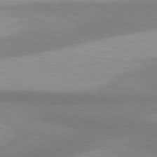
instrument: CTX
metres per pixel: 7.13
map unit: lApd
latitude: 80.2333
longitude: -178.9892
